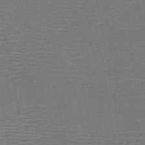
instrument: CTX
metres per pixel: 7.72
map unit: HNb
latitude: -46.3873
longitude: -40.1955
